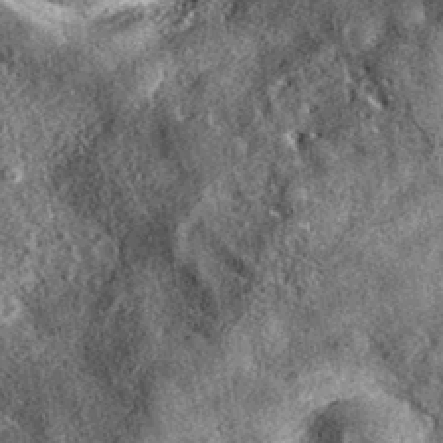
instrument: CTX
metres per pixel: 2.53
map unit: eAb
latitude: 37.0269
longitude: 107.2754
